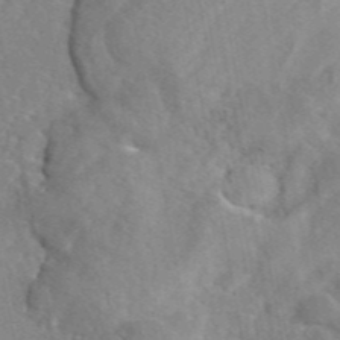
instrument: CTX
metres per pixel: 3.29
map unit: eAb
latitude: 45.8583
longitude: 112.1606
